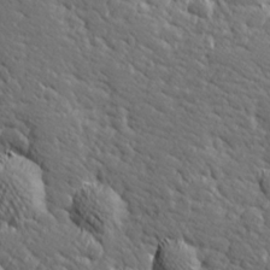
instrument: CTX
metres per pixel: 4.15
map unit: Hve
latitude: 26.3278
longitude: 144.1984
